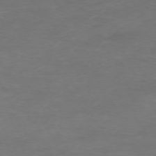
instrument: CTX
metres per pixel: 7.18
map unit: Hpe
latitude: -72.7841
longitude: 8.8408
